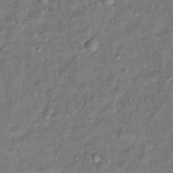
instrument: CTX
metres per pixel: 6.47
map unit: Hto
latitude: 12.2334
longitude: -36.8191
